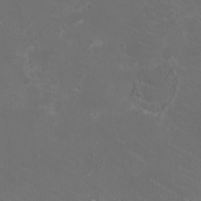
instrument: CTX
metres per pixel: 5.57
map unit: HNhu
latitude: 1.0836
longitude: -1.9150
